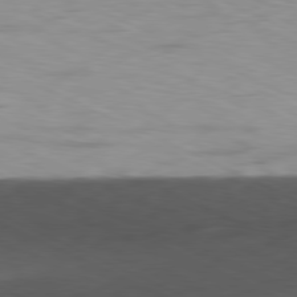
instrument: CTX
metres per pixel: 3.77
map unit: Ap
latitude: -81.1809
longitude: -68.4979
